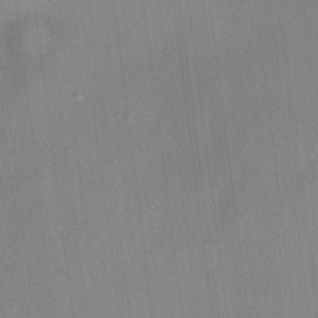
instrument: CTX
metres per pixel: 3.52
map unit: HNhu
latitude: 13.5749
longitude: 12.5385
